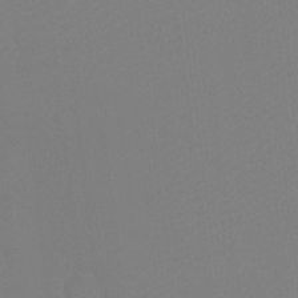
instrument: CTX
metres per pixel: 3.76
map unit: Ht
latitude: -10.3117
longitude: -34.5545
